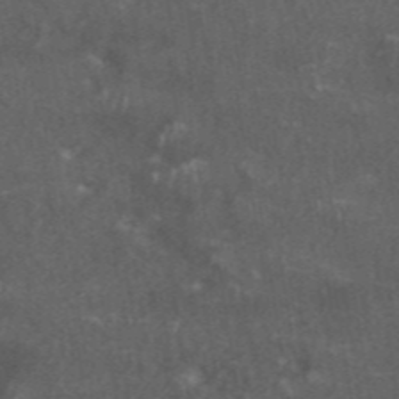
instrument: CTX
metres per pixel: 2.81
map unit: ANa
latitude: 46.1578
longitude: 27.2564
